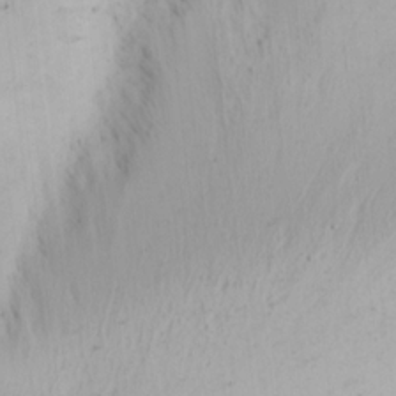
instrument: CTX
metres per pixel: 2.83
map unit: Nhu
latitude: 0.5168
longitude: -79.8773
